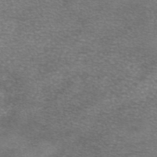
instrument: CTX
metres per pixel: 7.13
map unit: eAb
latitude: 45.7827
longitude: 103.1431
